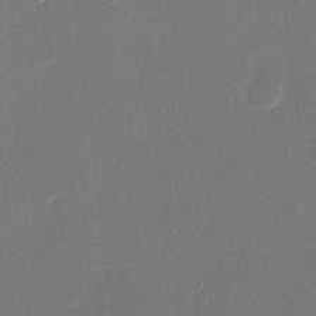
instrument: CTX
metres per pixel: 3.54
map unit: eHh
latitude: 16.6113
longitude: -70.1956
